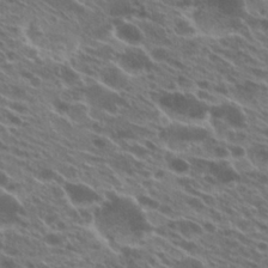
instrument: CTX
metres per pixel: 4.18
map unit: Hto
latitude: 24.9702
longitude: -40.1766
